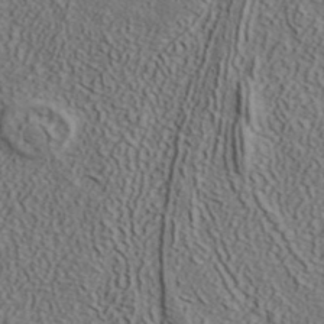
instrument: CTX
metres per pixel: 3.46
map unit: ANa
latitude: 40.8002
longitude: 33.5777
